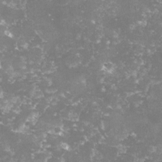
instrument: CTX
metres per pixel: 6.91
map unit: lHvf
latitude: -14.9353
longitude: -98.6301
